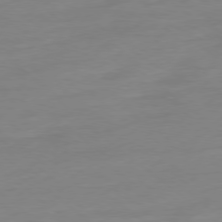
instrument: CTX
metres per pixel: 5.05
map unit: Ap
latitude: -78.7463
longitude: -98.8946
